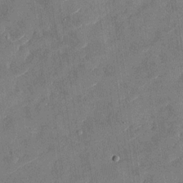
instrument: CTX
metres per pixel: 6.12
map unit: Nhu
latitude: -29.2187
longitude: -72.5357
